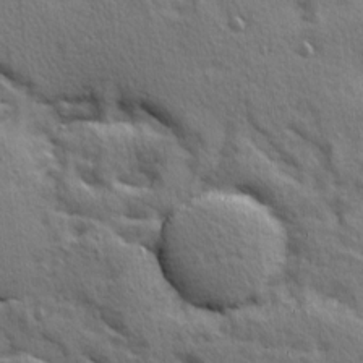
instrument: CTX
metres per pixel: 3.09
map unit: Ave
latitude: 10.4601
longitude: -102.3656
